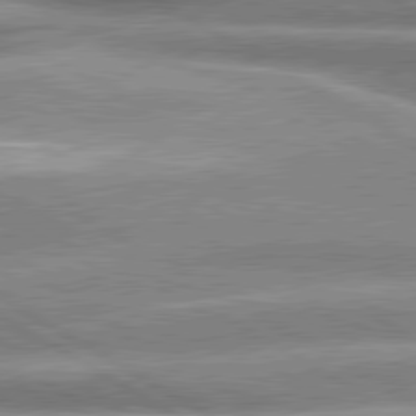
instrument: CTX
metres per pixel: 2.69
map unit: lApd
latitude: 80.4412
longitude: -137.1403
